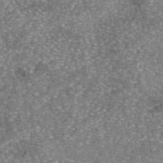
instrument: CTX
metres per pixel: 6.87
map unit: eAb
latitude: 46.2901
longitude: 103.6344
